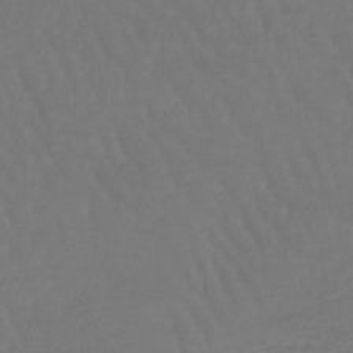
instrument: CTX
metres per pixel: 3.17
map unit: lHb
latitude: -42.4817
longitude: 65.3321
